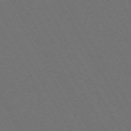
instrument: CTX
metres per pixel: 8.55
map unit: Ap
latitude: -74.0283
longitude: -74.0822
